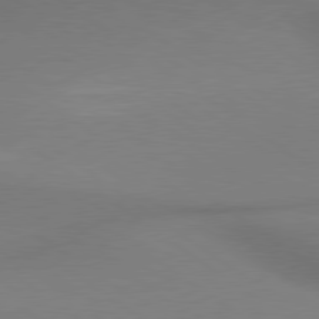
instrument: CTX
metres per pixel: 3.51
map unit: lApd
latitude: 79.4049
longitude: 179.0486
